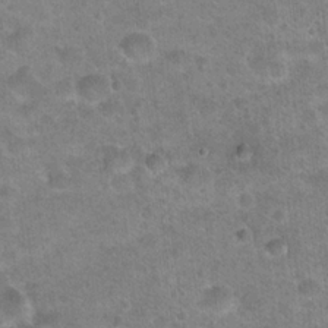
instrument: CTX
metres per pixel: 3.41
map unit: Hto
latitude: 21.8584
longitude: -49.3671
